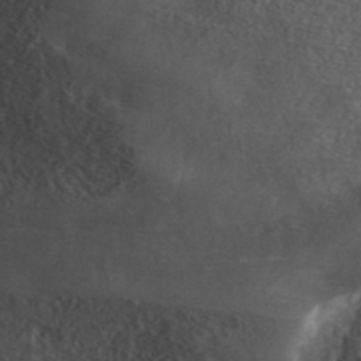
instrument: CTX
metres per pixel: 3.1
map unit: ANa
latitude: 42.6113
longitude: 34.1417
